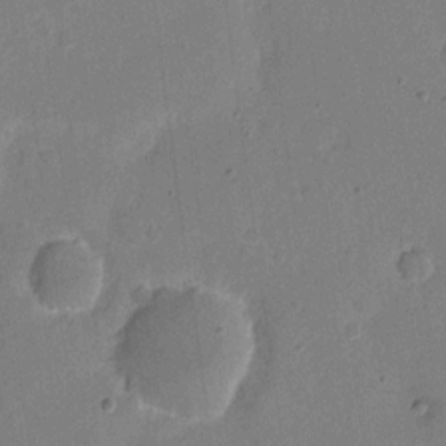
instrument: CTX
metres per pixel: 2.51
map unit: eHh
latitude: 6.5357
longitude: -66.8758
